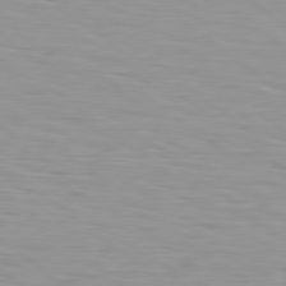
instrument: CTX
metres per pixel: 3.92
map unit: Hpe
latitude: 78.6113
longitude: 175.7288
